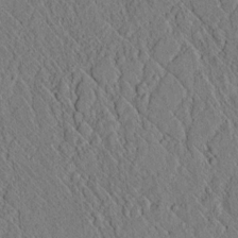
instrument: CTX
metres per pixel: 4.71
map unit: lAvf
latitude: 6.5168
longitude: 158.9352
